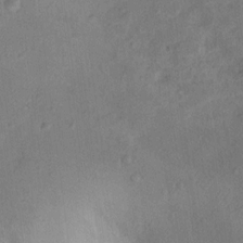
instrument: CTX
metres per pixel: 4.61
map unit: Ht
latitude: 13.1403
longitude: -39.2348
